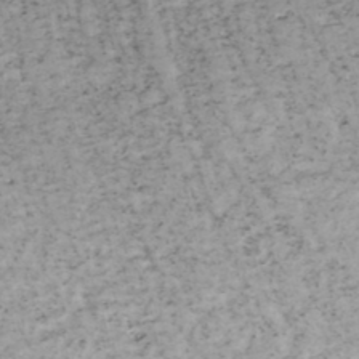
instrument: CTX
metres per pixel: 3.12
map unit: HNhu
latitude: -48.0661
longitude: 100.4251
